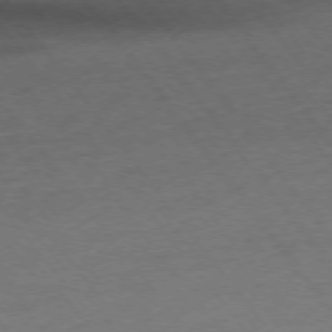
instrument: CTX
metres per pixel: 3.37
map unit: Ap
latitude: -76.0472
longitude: -89.4994
